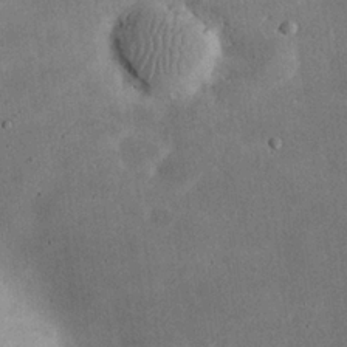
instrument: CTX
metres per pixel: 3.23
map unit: eHh
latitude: 24.9135
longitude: -68.2334
